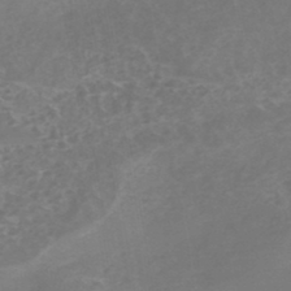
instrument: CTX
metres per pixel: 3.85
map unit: Nhe
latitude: -45.5588
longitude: 152.8030
